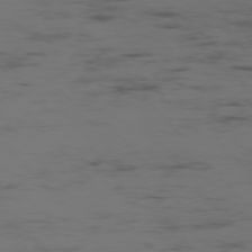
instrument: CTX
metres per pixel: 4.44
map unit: Ap
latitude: -76.3117
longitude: -83.3859
